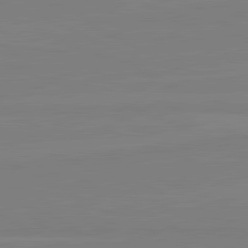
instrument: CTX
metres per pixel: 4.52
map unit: lApd
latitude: 81.8394
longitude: 166.7463
